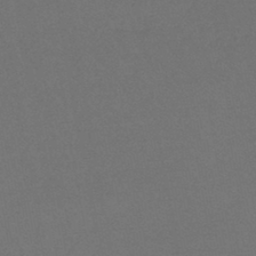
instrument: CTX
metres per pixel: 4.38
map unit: lHb
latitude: -43.5399
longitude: 73.7288
